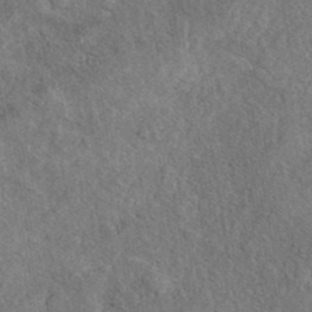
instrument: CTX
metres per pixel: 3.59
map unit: eAb
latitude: 38.7246
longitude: 112.1606
